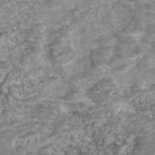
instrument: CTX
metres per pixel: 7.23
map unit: eAb
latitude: 46.2334
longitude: 103.9178
